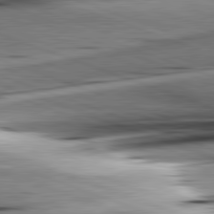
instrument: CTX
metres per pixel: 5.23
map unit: lApd
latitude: 81.8205
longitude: -151.5560
